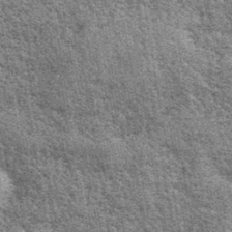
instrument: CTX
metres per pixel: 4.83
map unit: eHh
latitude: 40.4034
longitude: -55.9906
